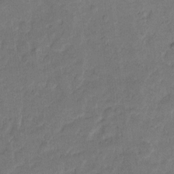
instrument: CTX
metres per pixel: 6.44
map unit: eHh
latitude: 8.9892
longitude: -64.0444
